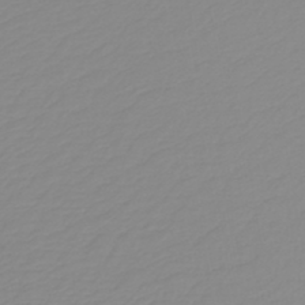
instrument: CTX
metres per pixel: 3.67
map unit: HNb
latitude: -45.4265
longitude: 54.7463
